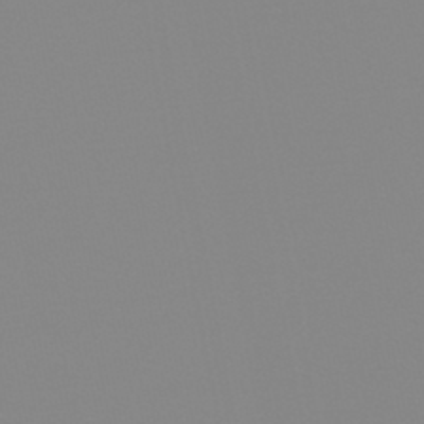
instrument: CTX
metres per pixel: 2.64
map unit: lHb
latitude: -44.5007
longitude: 55.3888
